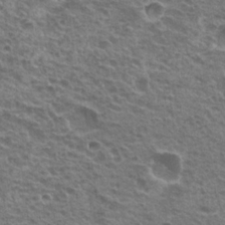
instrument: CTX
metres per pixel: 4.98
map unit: Hto
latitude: 20.1200
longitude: -31.8962
